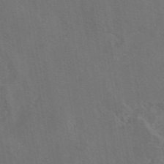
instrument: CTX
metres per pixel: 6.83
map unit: eAb
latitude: 46.3279
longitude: 109.3321
